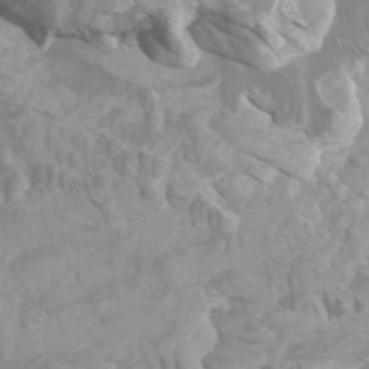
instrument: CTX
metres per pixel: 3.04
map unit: Htu
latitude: -5.4454
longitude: -76.6112
